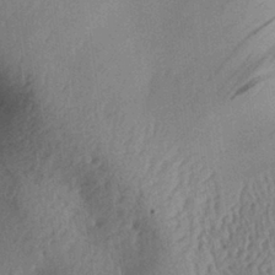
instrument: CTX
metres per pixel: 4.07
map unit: Aa
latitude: 29.8394
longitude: -136.1011
